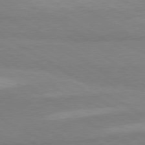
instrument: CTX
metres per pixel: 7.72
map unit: lApd
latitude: 80.3656
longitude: -178.9325
